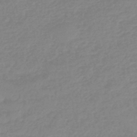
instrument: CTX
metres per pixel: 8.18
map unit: eHb
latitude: -45.0486
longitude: 84.1227
